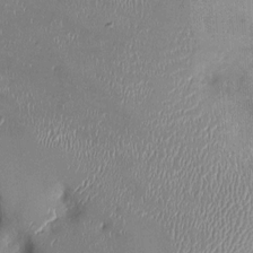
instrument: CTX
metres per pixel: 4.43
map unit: Ht
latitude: -0.7464
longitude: -13.5371
